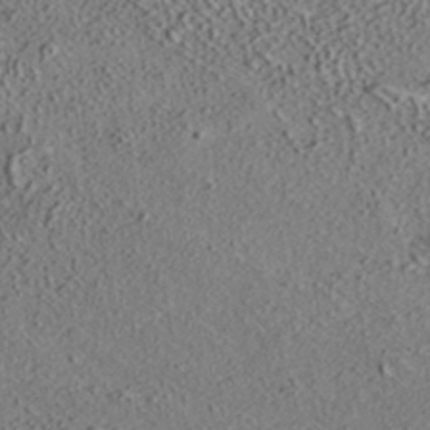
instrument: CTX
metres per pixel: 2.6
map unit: ANa
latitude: 36.1767
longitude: 12.8786
